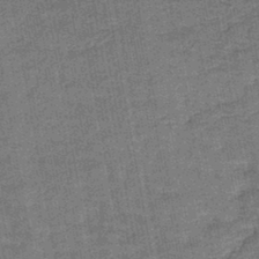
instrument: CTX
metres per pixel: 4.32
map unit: lHb
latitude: -43.1620
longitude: 80.8597
